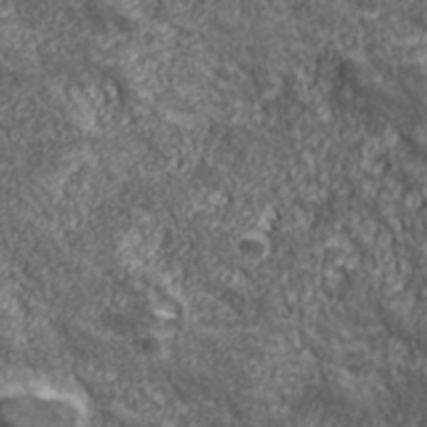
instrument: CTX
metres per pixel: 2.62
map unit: eHh
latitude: 43.3671
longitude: -88.5924
